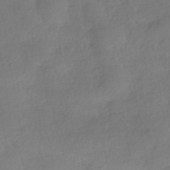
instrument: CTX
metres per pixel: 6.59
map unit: HNhu
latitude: -42.1227
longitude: 93.0108
